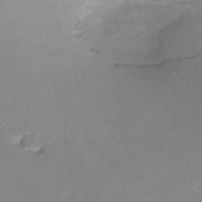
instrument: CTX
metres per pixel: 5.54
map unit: HNb
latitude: -48.5574
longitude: -39.8583
